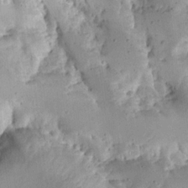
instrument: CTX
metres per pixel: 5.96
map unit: Ave
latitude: 13.4049
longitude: -138.7435
